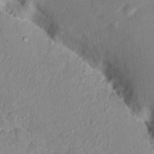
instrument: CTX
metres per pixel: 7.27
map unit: Nhu
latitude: 16.3278
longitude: -30.7813
